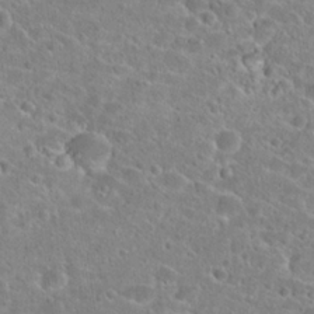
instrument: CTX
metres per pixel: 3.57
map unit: Hto
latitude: 24.3656
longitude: -46.0255
